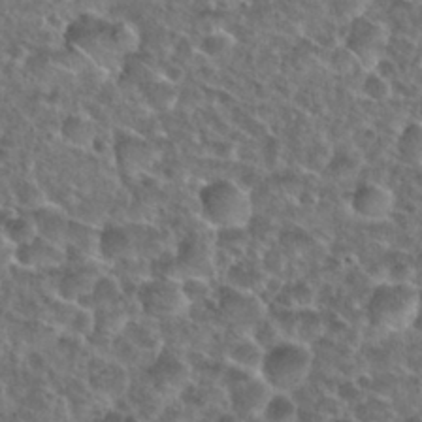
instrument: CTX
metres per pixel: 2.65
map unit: Nhu
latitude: 28.8758
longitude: -49.4804
